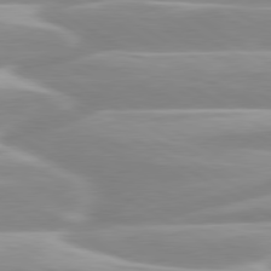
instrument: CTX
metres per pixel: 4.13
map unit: lApd
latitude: 80.0255
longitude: -128.6301
